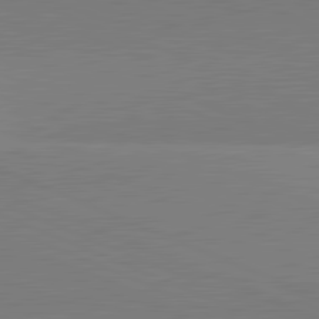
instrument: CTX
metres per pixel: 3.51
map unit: lApd
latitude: 82.0444
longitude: 138.5385
